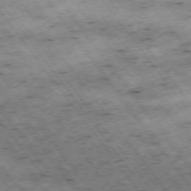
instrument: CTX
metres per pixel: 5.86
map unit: Hpe
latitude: -75.2565
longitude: 4.0283
